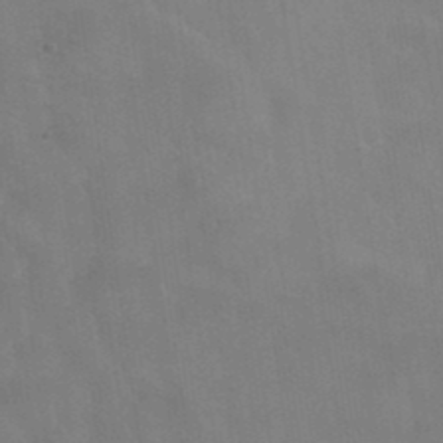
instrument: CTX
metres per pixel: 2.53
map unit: Hto
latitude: 36.9703
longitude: -46.3845
